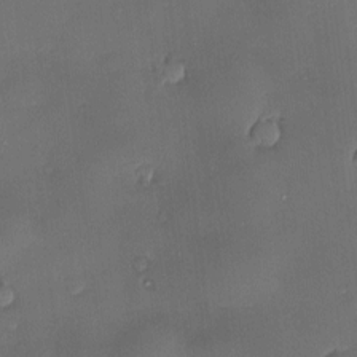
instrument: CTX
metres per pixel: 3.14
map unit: Nve
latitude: -7.2754
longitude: 174.8596
